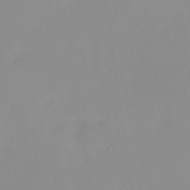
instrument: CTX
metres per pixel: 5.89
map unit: eHh
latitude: 23.7450
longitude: -65.2348
